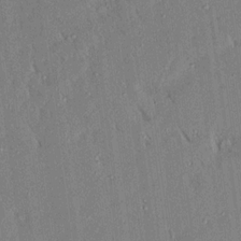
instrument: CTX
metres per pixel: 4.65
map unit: Aa
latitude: 16.7435
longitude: -148.7246
